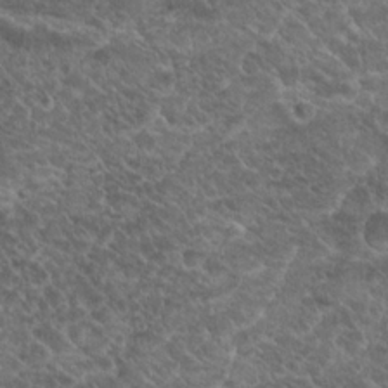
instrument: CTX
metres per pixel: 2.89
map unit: Hto
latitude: 19.3103
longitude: -36.0255
